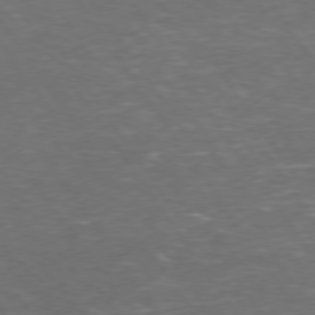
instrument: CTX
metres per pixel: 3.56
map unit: Hpe
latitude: 73.9339
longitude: -125.2725
